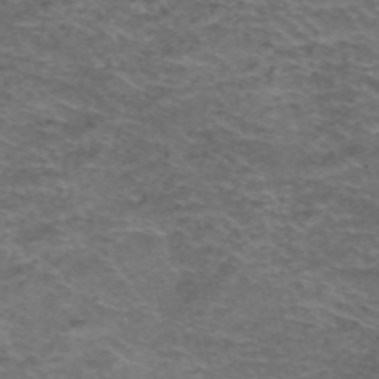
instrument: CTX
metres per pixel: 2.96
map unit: Hto
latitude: 38.5924
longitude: -41.4237
